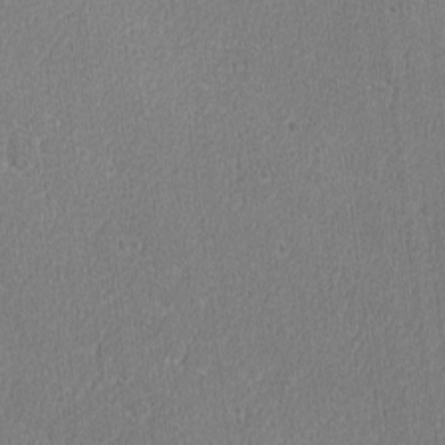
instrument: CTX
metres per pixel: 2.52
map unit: lAvf
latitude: -8.1795
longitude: -113.4237
